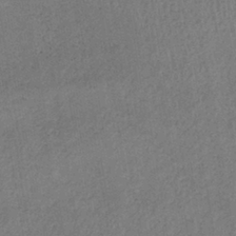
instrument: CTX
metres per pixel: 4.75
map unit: lHb
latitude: -38.6708
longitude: 72.8597
